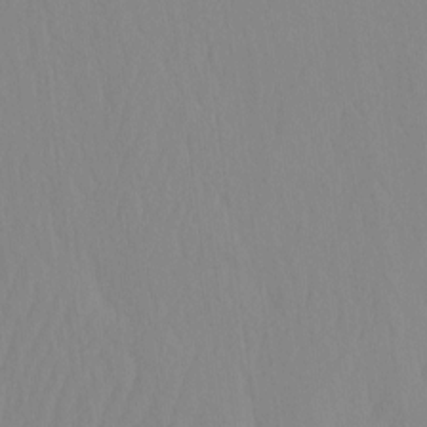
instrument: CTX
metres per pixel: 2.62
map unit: HNhu
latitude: -4.3495
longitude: 14.4251
